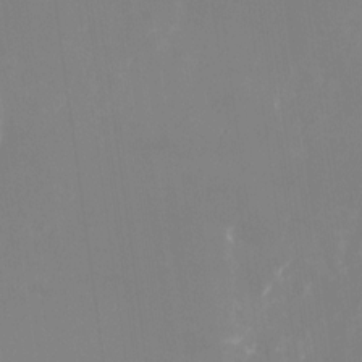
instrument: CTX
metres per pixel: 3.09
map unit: Nhu
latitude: -24.3684
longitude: -72.7058
